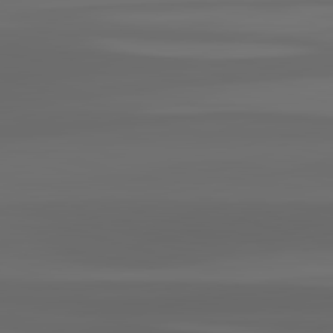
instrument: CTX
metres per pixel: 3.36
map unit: lApd
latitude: 83.0647
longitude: -134.8380
